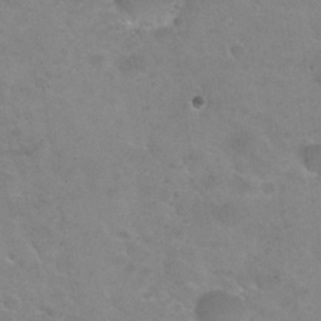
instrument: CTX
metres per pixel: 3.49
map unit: Hto
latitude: 30.5357
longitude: -46.7624
